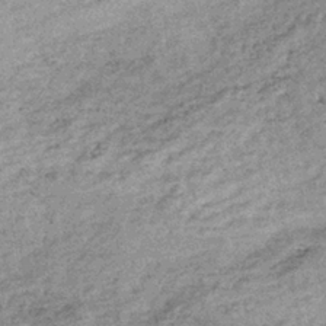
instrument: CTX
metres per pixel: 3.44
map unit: lHb
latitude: -36.5384
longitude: 65.8045
